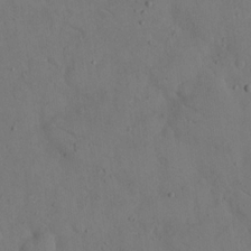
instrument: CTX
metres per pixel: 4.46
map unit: eHh
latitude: 16.5168
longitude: -67.8961
